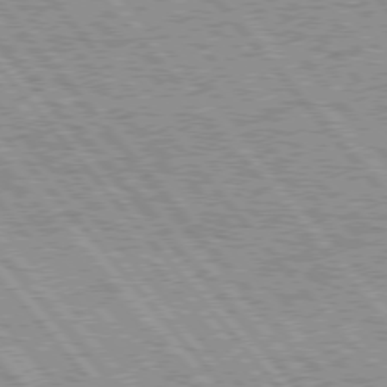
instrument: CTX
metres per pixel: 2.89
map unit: Hpe
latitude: 75.7072
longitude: -125.8205
